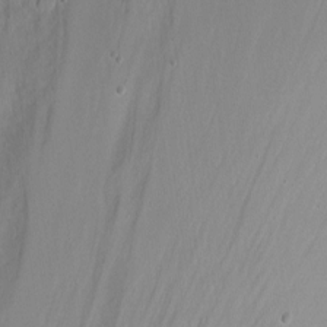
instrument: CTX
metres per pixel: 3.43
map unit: Nhu
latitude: -6.8597
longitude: -46.9325
